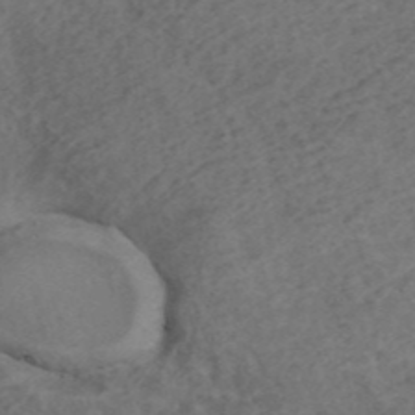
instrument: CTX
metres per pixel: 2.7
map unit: ANa
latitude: 43.3293
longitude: 27.3698
